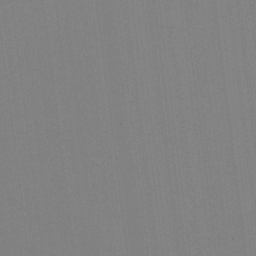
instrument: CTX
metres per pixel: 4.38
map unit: HNhu
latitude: -1.0676
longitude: -7.0080
